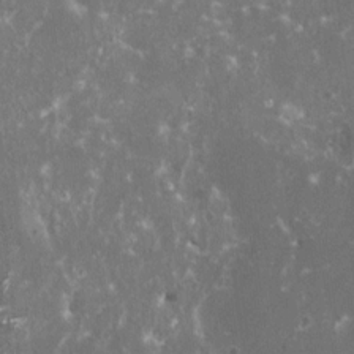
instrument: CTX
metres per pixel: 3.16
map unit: HNhu
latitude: 1.0080
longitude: 6.6707
